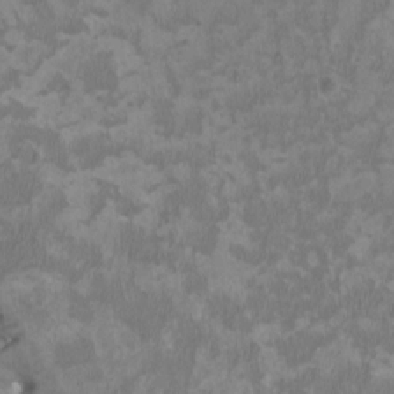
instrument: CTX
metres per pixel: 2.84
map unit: HNhu
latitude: 2.8380
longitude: -3.6505
